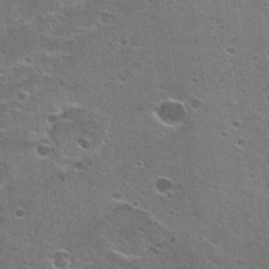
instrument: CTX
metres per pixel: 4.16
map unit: Hto
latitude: 22.6490
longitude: -42.4412
